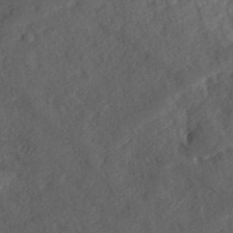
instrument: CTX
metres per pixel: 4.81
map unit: ANa
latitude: 37.0459
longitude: 17.9178
